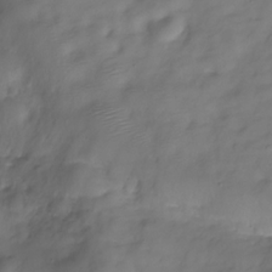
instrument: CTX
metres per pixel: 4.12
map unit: Hve
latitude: -29.8989
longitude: 92.4440
